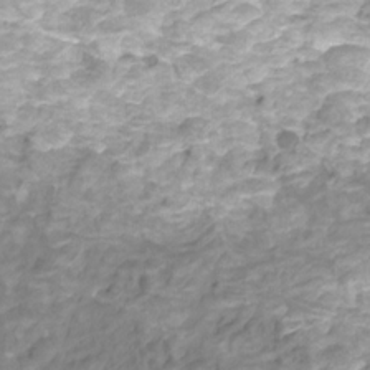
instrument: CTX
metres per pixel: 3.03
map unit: Htu
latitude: -12.5763
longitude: -69.7828
